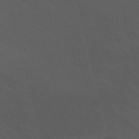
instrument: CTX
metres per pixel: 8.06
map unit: Nhu
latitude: -12.4251
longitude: -72.8191
